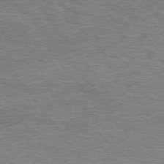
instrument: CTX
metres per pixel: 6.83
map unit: Hpe
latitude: 74.9136
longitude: -143.5560
